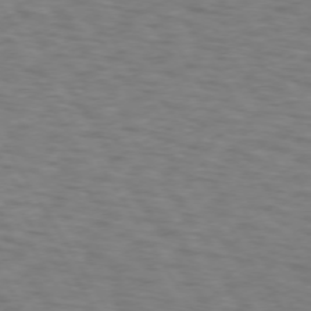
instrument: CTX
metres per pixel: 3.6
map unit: lApd
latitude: 72.8191
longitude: -74.1389
